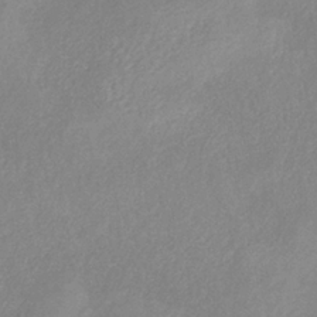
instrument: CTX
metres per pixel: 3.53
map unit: HNb
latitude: -33.3510
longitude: 55.4455
